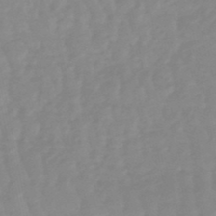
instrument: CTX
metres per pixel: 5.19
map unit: lHb
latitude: -48.1417
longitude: 78.3684
